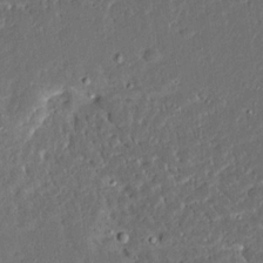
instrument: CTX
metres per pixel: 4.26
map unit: Ave
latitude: 14.5546
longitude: -138.8947
